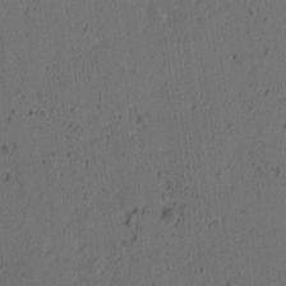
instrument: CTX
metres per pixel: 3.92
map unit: Ave
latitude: 14.1200
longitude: -106.5735
